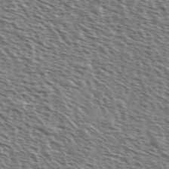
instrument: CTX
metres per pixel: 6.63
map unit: Ave
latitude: 37.4427
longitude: -111.8584
